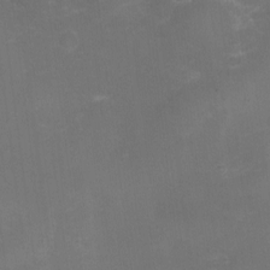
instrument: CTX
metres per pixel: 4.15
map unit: eHh
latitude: -5.9556
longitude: -78.8002
